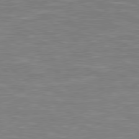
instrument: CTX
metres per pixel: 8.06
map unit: Hpe
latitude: 78.9136
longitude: -125.4615
